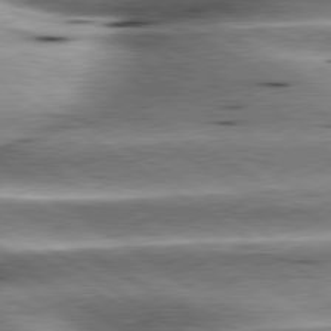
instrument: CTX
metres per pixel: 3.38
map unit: lApd
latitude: 80.1200
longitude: -141.5749
